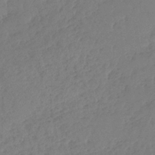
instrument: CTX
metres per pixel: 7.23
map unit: lHb
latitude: -39.4832
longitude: 71.2187
